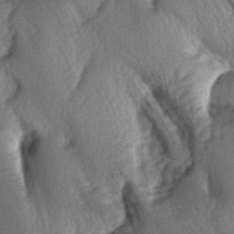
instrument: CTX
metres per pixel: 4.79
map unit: lAa
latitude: -5.7477
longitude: -126.2523
